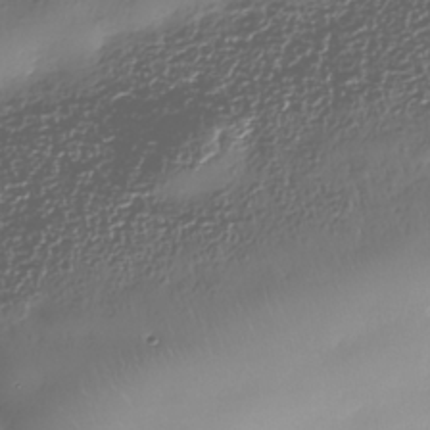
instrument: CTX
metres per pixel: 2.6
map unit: Nhe
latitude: -37.9367
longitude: -148.6302
